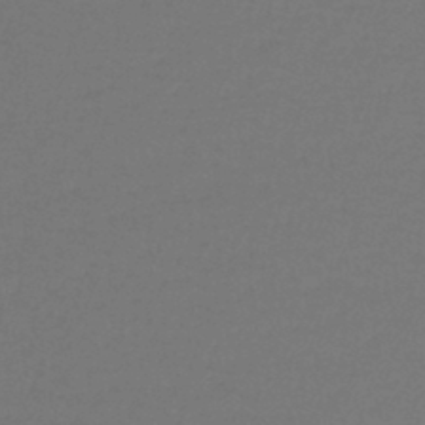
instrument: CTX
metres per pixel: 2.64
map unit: lHb
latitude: -43.5777
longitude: 59.0675
